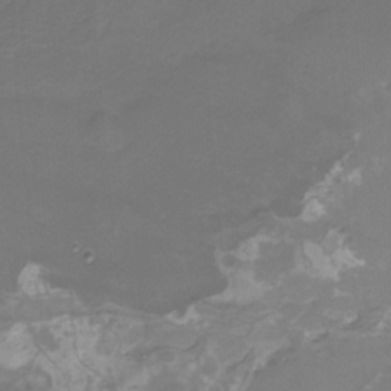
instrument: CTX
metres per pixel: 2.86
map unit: Nhu
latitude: -15.5399
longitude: -56.2711
